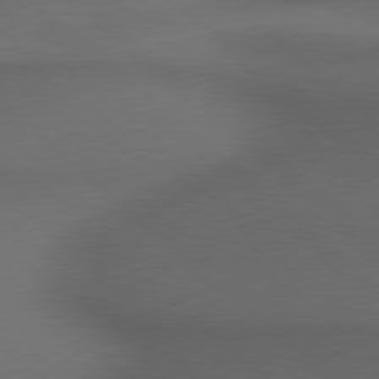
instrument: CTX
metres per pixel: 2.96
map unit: lApd
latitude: 78.5735
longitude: -177.4804
